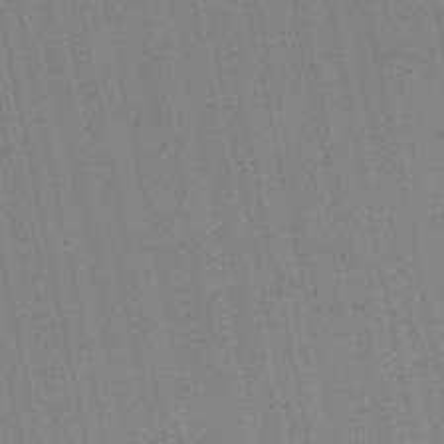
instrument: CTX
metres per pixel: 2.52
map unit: HNb
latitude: -52.7652
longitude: -47.3104
